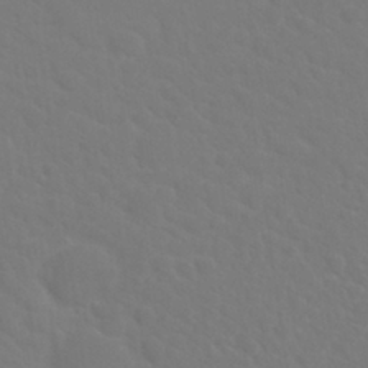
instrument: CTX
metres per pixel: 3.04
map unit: Nhu
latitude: 29.2726
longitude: -52.3090
